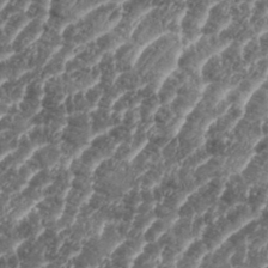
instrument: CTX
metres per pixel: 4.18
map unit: eHh
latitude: 35.4993
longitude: -135.8205
